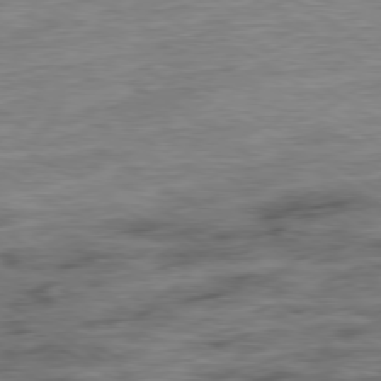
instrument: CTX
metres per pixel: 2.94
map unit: Ap
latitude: -79.8044
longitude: -48.0255
